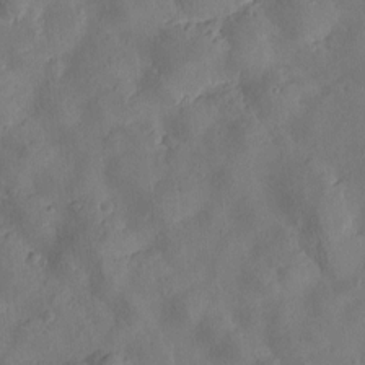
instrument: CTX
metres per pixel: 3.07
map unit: Htu
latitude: -3.1620
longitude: -176.2522
